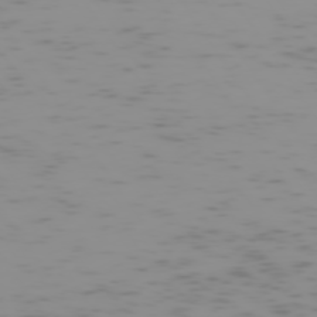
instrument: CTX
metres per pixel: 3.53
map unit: Hpe
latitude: -74.3118
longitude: 7.4832
